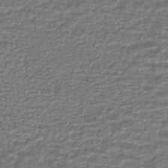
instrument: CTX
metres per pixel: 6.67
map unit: HNhu
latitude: -45.4077
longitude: 97.8989
